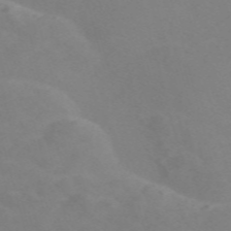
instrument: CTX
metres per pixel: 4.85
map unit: Nve
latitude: -59.5021
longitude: 60.1984
